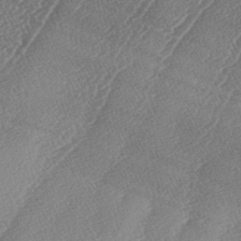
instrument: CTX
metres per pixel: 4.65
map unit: lAa
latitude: -4.7463
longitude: -129.6127
